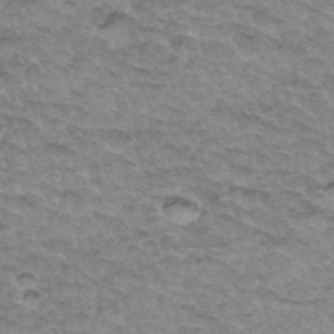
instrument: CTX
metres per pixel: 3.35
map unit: Hto
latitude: 34.5734
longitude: -47.5371
